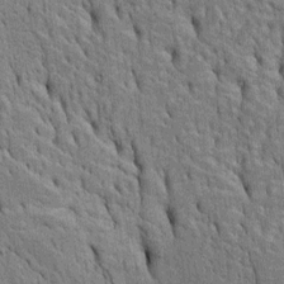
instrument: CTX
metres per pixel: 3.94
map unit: Htu
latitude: -5.0675
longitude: 152.6707
